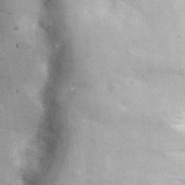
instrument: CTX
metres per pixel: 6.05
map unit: lHvf
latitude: 36.5546
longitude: -90.1389
